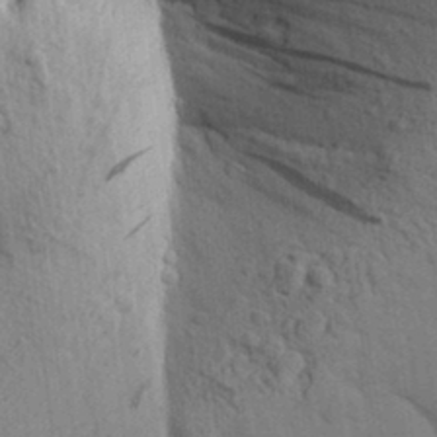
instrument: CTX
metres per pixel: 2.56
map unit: Aa
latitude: 25.3481
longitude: -148.4979
